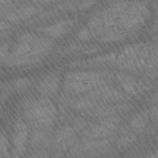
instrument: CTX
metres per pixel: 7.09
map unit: HNhu
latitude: -48.0661
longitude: 28.8597
